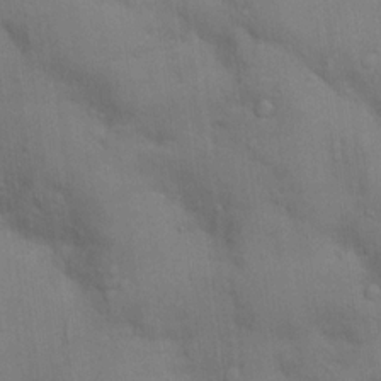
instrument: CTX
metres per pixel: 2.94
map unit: Nhu
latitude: 14.3279
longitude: -30.5357
